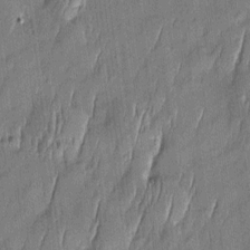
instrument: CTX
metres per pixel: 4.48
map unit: Htu
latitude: -5.7666
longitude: 175.1242
